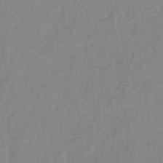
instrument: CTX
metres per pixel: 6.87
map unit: lHb
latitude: -37.3320
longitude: 71.3321
